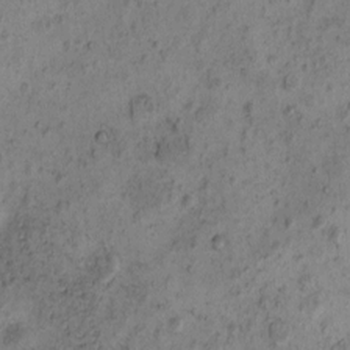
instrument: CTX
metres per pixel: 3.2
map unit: eHh
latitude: -0.8408
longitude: 18.9353
